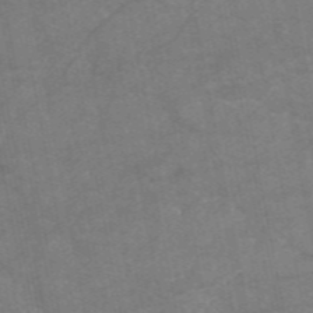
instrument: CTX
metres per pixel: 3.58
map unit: HNb
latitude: -55.6722
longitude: -39.9717
